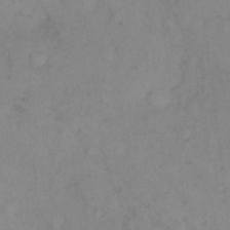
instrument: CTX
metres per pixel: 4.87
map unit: Hto
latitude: 6.8569
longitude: -61.4426
